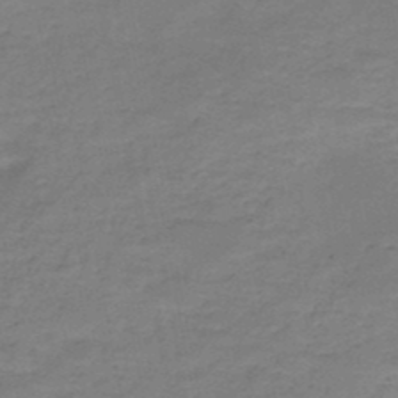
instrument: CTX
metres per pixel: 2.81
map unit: HNb
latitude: -49.5777
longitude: -39.5749
